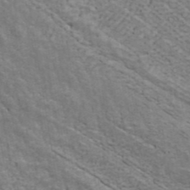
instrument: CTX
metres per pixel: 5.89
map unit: ANa
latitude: 42.7435
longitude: 17.5211
